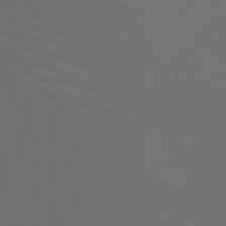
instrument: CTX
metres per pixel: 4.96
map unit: Ht
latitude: -3.8233
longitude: -26.2901
